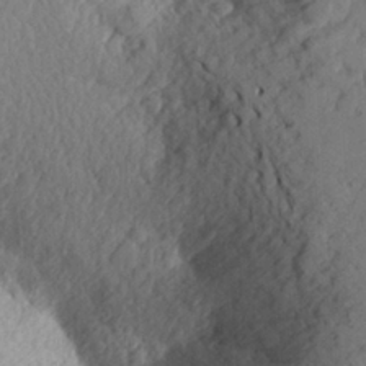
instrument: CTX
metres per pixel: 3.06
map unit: Aa
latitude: 24.0822
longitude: -150.5734
